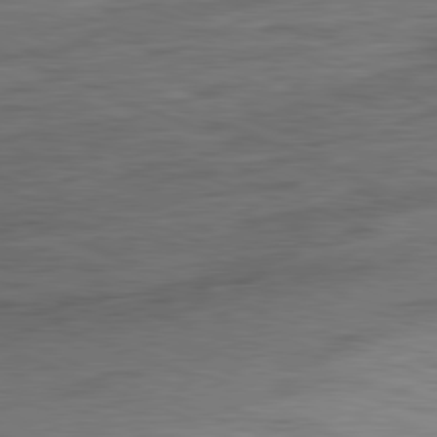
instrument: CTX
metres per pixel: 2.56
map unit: Ap
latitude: -81.8800
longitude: -83.7827
